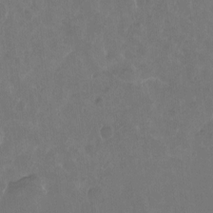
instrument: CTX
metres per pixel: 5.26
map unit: Nhu
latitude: -8.5574
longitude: -52.7435
